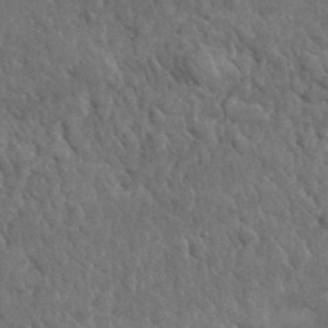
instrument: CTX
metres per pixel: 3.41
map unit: lHvf
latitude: 35.7827
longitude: -87.4048
